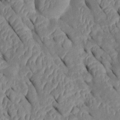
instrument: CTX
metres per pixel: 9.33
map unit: Htu
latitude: 1.4426
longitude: 147.5588
